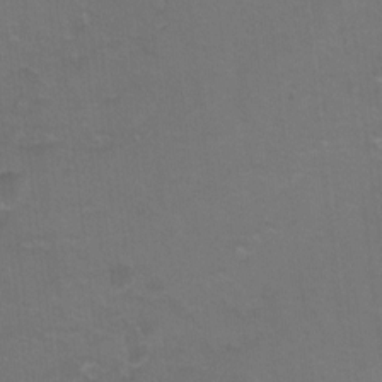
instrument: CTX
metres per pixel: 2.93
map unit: Hto
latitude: 3.4993
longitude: -32.4412
